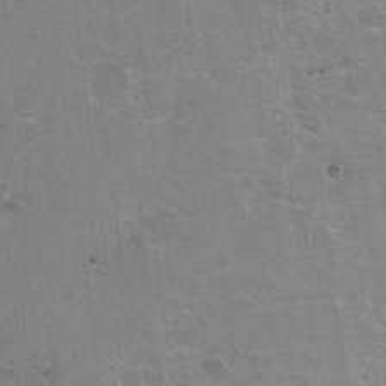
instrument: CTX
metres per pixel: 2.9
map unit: Hto
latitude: 19.8961
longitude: -48.8947
